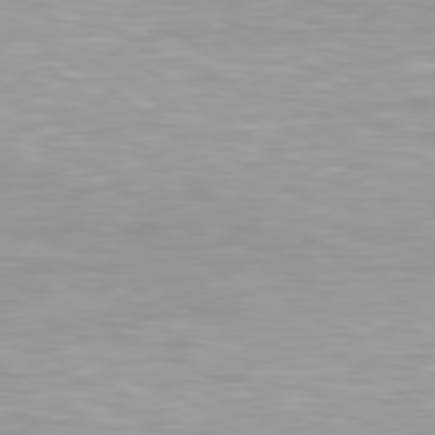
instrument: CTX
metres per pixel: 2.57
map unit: Hpe
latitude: 79.3482
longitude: -129.9339
